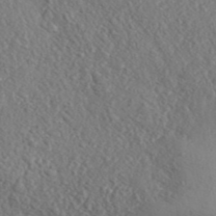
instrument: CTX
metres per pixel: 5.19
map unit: ANa
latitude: 44.5734
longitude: 44.7841
